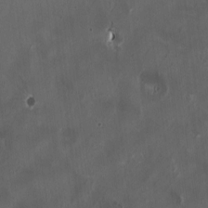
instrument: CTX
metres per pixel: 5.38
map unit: HNhu
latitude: 1.5371
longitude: -3.7827
